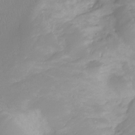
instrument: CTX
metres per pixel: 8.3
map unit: Ht
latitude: -10.3873
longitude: -40.1010
